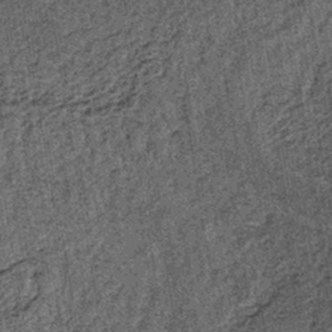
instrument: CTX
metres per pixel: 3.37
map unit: lHb
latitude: -39.6722
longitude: 64.5763
